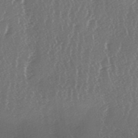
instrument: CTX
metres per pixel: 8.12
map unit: lAa
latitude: -6.9352
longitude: -129.7638
